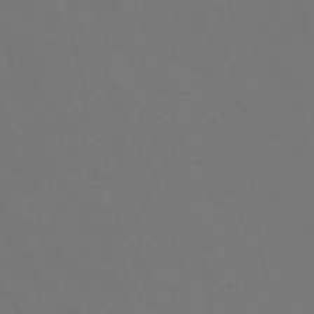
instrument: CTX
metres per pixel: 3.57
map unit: lHb
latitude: -47.6722
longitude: 74.6141
